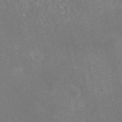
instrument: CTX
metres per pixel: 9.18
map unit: eAb
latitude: 47.3671
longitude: 115.8422
